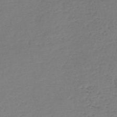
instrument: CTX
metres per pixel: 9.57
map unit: lHb
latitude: -45.0109
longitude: 58.8219
